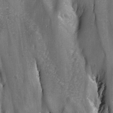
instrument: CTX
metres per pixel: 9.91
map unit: Ave
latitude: 0.1577
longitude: -112.7813
